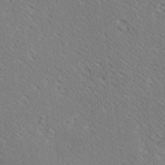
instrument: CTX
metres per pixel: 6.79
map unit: Ave
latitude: 18.2333
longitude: -140.0822
